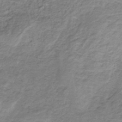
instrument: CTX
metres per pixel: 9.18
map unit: HNb
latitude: -33.2376
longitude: 61.2376
